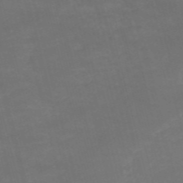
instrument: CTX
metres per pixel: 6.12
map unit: HNb
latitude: -52.7841
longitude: -37.6127
